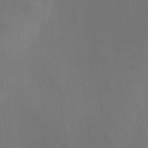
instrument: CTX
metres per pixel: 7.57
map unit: HNhu
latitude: 8.1578
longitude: 12.5574
